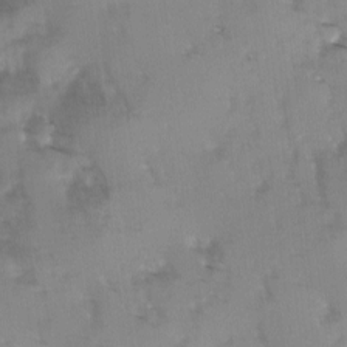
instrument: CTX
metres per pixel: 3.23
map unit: Ave
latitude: -1.0487
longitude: -111.9717
